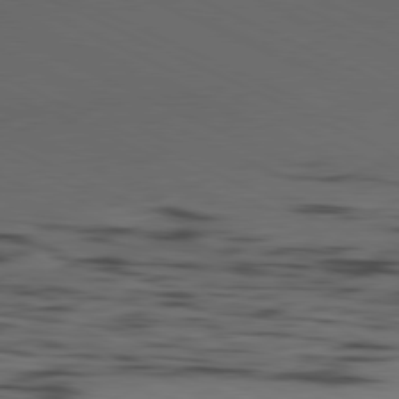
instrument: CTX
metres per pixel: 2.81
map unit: Ap
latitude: -81.4077
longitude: -94.2334
